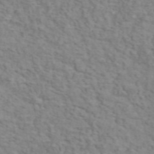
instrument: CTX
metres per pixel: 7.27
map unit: ANa
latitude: 46.1578
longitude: 29.6155
